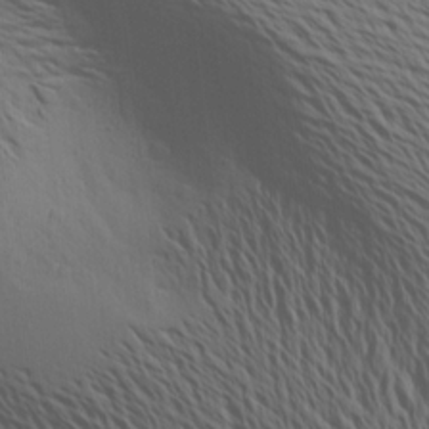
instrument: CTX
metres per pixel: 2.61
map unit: Aa
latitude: 19.0647
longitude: -143.8017
